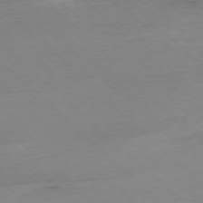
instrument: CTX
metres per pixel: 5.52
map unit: Ap
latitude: -77.5210
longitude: -90.3278
